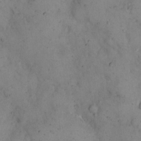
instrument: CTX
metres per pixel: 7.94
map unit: eHh
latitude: 12.0255
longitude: -62.2523
